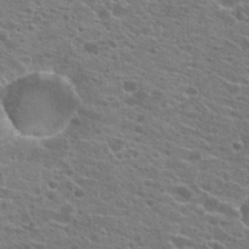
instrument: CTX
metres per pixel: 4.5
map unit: Hto
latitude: 21.5560
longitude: -41.9150
